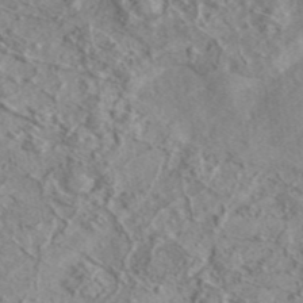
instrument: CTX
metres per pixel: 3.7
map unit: eAb
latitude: 44.9702
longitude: 128.7274
